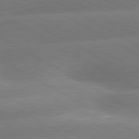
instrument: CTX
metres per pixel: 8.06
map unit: lApd
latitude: 80.2145
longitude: -155.9717
